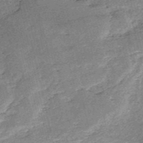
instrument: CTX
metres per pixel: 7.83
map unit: HNb
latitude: -53.3509
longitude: -40.3089
